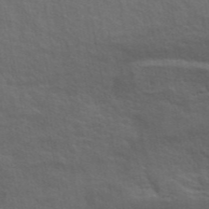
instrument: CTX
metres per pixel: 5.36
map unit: ANa
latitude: 47.8395
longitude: -76.4034
